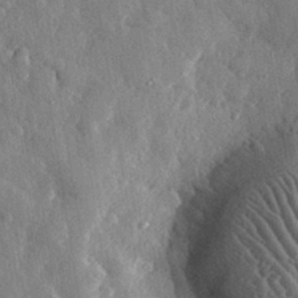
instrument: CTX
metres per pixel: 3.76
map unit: eHh
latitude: 31.2915
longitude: -79.8961
